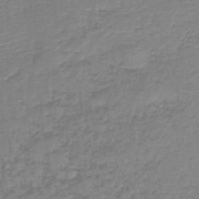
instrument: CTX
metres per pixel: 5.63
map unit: HNb
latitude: -40.5763
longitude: 49.8045
